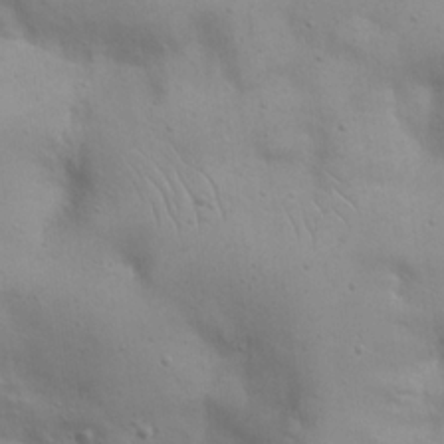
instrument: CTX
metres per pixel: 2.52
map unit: eHh
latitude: 20.6491
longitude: -61.4993
